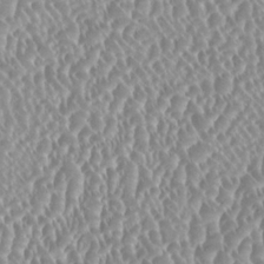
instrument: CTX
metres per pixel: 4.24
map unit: HNhu
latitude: -0.3496
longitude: 0.1606
